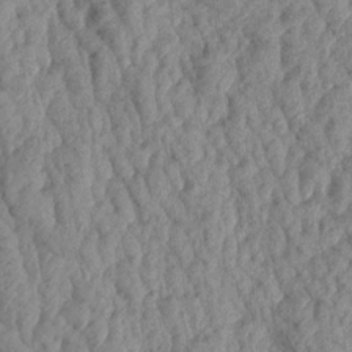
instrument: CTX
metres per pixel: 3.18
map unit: Aa
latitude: 18.9136
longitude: -146.2712
